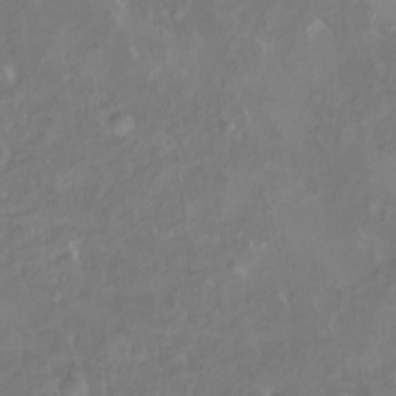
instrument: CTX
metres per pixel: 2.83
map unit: HNhu
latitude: 5.2348
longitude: 9.8800
